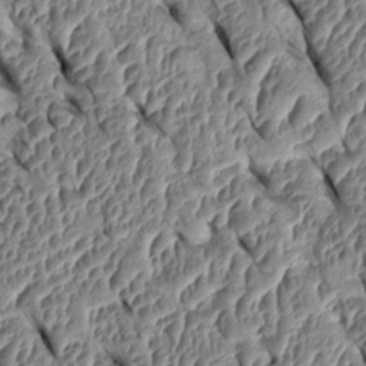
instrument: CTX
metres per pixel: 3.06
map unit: Htu
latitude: 1.5371
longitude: 148.0661
